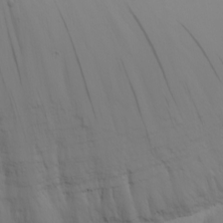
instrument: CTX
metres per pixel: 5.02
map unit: Nhu
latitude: -7.6722
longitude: -70.1389
